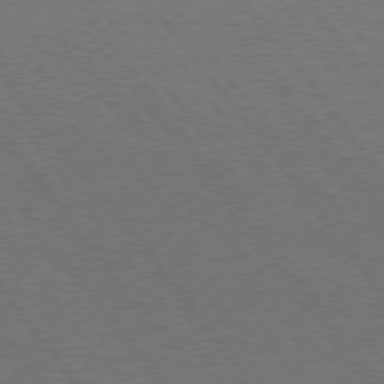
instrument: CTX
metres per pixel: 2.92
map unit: Hpe
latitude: 75.5560
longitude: -137.5560
